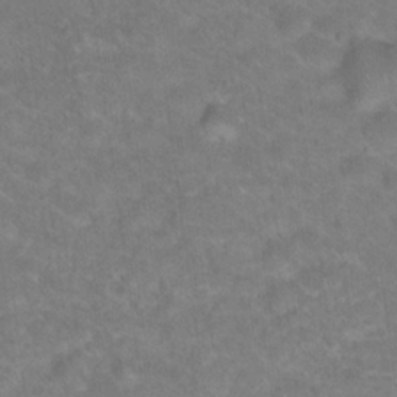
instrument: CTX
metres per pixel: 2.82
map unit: Hto
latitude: 19.0269
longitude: -38.1389
